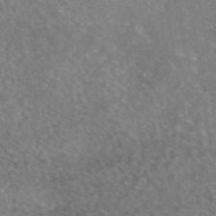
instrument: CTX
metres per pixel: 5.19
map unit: eAb
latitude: 45.2915
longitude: 109.1809
